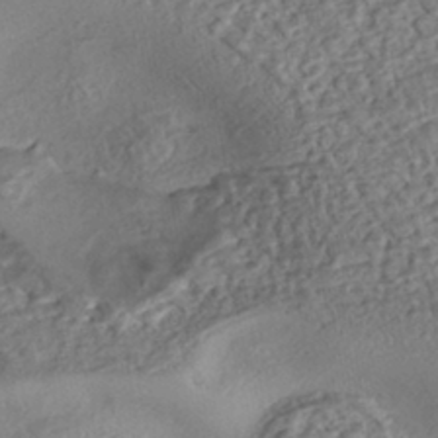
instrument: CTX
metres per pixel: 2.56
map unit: eHh
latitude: -43.2942
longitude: 121.2187
